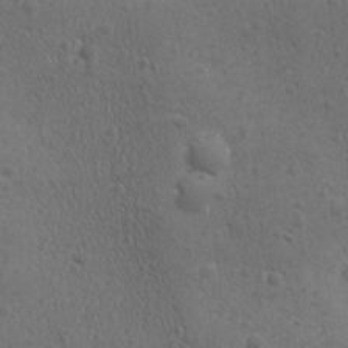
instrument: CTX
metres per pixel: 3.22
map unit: Ave
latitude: -8.0661
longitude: -121.4427
